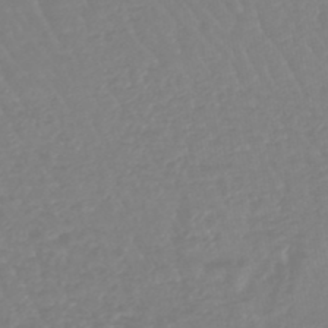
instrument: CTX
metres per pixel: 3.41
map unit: eHb
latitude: -45.5966
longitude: 79.6344
